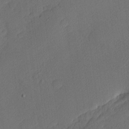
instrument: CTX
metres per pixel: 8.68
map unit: Nhu
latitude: 1.2348
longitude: -77.1025
